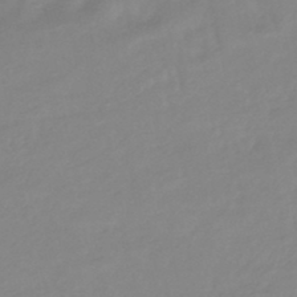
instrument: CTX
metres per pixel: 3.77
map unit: eHb
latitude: -46.2739
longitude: 86.0472
